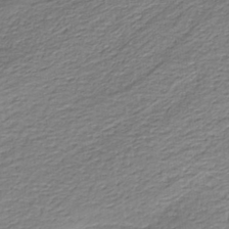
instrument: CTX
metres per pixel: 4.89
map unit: eAb
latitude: -37.9556
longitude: 53.0486
